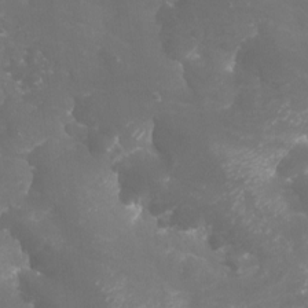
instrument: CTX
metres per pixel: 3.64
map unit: Aa
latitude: -8.7652
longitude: -71.3481
